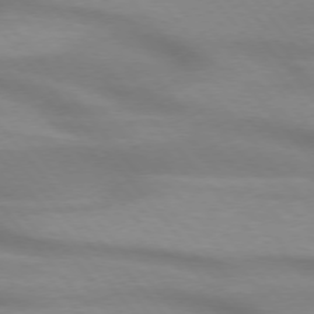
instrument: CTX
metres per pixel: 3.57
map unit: lApd
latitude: 74.4223
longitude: -60.1955
